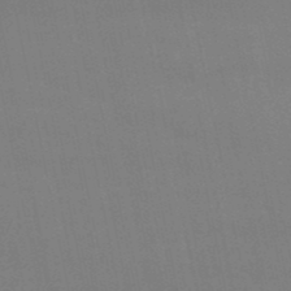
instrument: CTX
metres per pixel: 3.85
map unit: lHb
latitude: -50.3117
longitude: 70.8597
